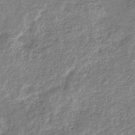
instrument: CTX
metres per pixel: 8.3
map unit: eHb
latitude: -38.4251
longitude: 78.1228
